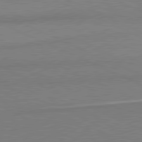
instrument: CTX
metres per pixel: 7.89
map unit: lApd
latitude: 80.9703
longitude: 165.7289
